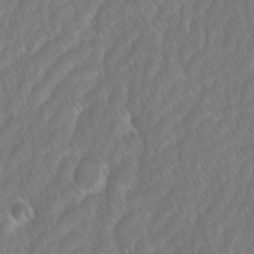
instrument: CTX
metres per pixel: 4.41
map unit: Ave
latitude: -1.1620
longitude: -113.4237
